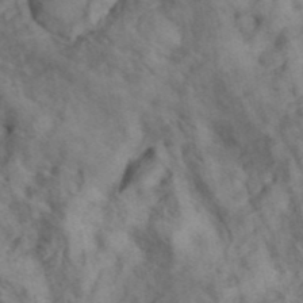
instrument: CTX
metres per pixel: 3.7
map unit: ANa
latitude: 41.4615
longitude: 15.4833
